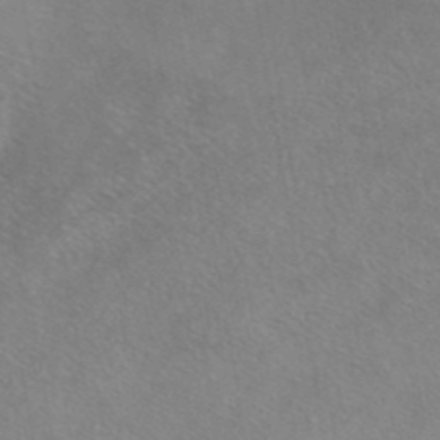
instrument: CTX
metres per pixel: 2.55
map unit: eAb
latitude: 41.9528
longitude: 106.3684
